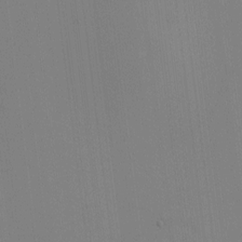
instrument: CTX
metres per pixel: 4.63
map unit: HNhu
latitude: -1.8801
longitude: -6.7435
